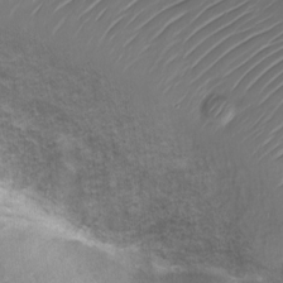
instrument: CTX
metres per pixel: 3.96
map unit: Nve
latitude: -17.9745
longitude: 107.0865
